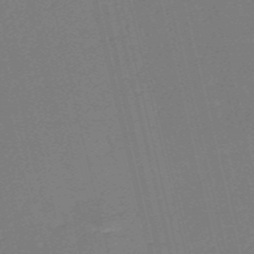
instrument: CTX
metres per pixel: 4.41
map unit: HNb
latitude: -55.3321
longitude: -39.5560
